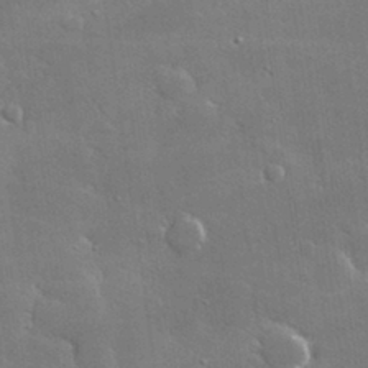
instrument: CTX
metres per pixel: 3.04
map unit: lHvf
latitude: 32.1767
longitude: -92.6112
